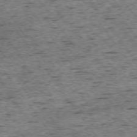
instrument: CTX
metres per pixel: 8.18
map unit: Ap
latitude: -74.4062
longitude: -87.7638
